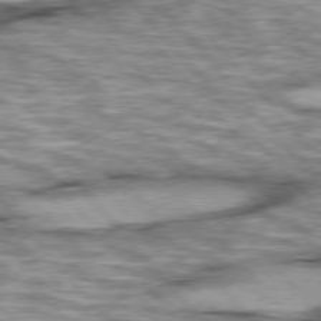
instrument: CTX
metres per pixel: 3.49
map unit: lApd
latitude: 76.0444
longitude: -49.4426
